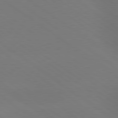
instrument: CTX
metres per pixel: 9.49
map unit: lApd
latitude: 79.3293
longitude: -151.3670
